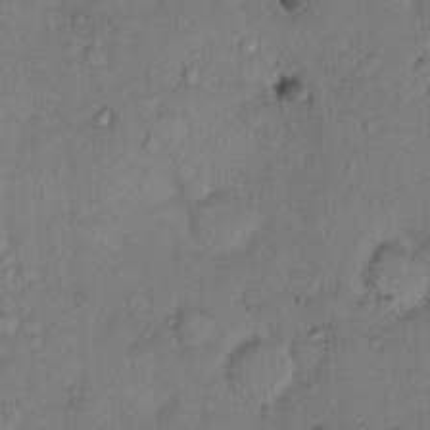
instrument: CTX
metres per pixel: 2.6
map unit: Hto
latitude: 10.0444
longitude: -61.8016
